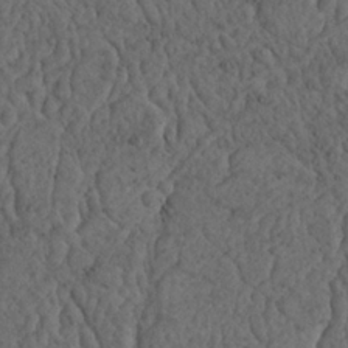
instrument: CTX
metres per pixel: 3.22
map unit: Nhu
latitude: 22.5735
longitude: -68.2145
